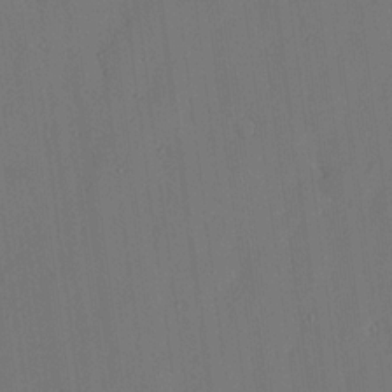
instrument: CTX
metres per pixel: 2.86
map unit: lHvf
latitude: 19.2159
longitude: -112.8191
